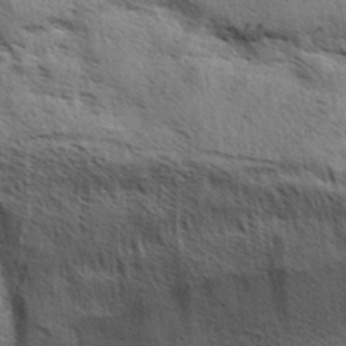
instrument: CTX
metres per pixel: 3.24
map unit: Aa
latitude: 31.7261
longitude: -140.1955
